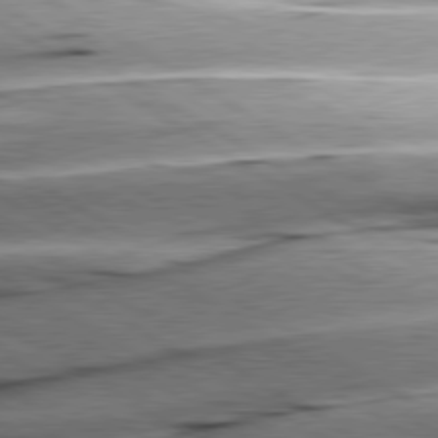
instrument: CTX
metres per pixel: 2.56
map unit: lApd
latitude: 79.9150
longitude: -156.5167
